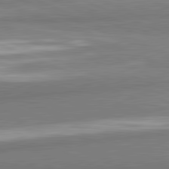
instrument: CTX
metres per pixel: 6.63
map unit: lApd
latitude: 82.1577
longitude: 174.3873
